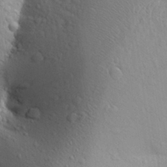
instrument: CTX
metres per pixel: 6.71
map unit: Aa
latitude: 27.5182
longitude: -148.6868
